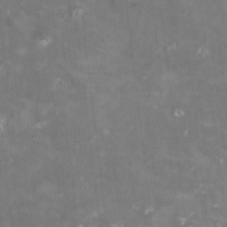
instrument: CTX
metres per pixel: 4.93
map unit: HNhu
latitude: -0.1417
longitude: -3.5182
